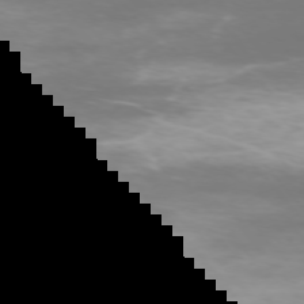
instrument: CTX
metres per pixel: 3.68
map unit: Ap
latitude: -75.6155
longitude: -76.9702
